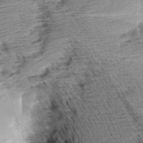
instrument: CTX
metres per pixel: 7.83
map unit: Aa
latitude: 8.3278
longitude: -138.7246
